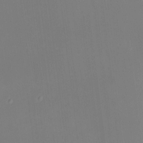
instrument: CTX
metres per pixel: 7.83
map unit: HNhu
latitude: 8.0633
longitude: 12.5196
